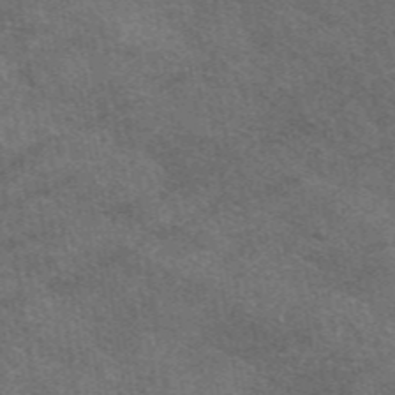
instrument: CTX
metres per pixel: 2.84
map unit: eAb
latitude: 48.0633
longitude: 115.0864
